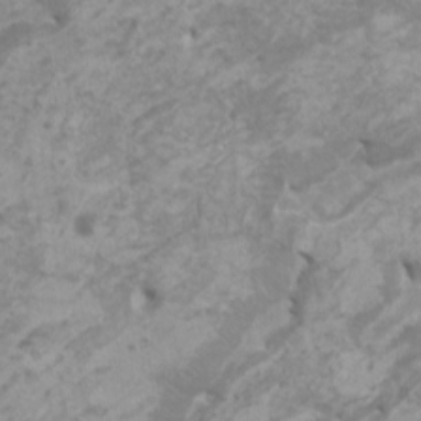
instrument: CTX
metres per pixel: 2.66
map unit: HNhu
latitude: 1.7638
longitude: -1.3103
